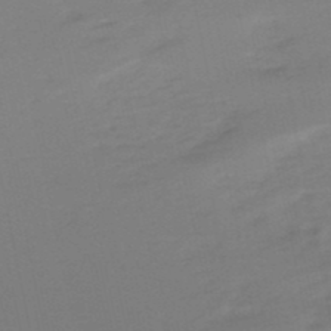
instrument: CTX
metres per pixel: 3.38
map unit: eHb
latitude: -49.5399
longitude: 77.1620
